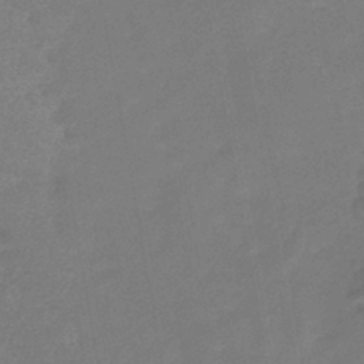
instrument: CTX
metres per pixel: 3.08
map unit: HNhu
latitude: -43.1431
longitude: 91.5210
